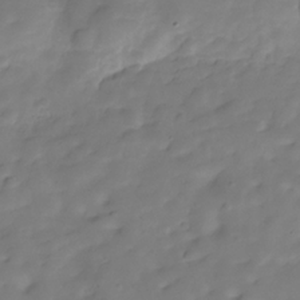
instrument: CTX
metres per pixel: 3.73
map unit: Hve
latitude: -29.8989
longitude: 91.8045
